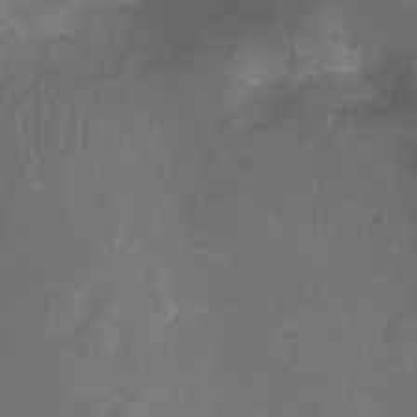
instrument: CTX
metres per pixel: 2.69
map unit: Ht
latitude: -9.4832
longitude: -35.6316
